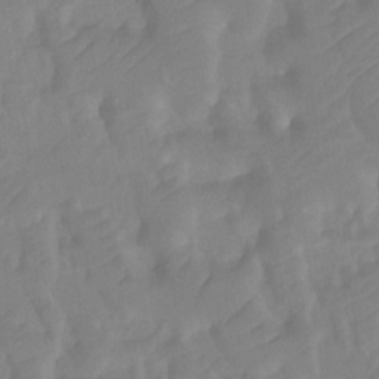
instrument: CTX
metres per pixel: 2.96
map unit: Ht
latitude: -10.0283
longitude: -34.4412
